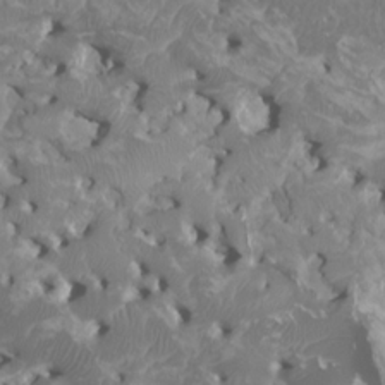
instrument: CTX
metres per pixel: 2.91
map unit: HNhu
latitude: 2.1766
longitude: 7.1809
